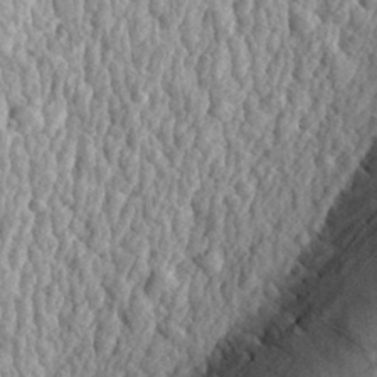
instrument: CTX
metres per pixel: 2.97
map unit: eHh
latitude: 32.3278
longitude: -79.6694
